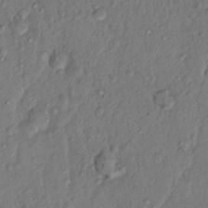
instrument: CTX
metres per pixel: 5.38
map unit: Hto
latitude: 14.9514
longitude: -30.0444
